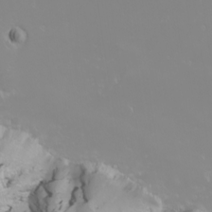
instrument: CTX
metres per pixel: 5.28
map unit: Nhu
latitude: -6.3306
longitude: -88.4223
